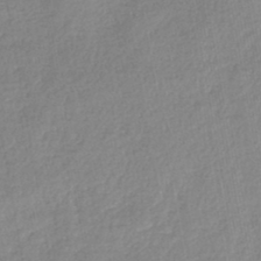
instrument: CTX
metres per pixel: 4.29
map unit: lHb
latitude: -45.5588
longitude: 61.1053
